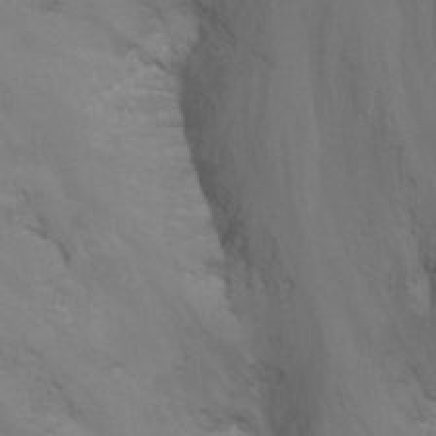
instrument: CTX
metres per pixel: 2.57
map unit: Nhu
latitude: -15.6533
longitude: -51.1781
